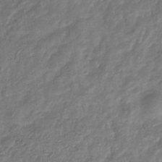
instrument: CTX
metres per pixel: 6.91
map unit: eHb
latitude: -34.0094
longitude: 79.5588
